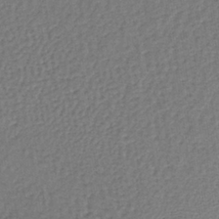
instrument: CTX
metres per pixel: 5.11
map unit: lHb
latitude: -37.9367
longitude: 59.9745
